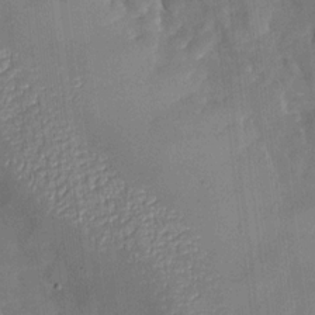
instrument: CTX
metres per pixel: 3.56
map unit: Nhu
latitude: -27.2187
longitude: -57.9906
